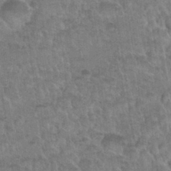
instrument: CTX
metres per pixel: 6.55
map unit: Nhu
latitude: 31.6505
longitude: -51.6127
